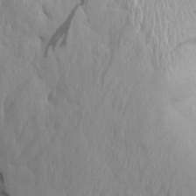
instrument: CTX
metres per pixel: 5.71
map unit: Aa
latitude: 15.1215
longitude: -140.8946
